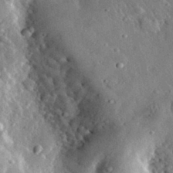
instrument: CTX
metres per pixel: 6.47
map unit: lHvf
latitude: 32.9136
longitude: -84.6680
